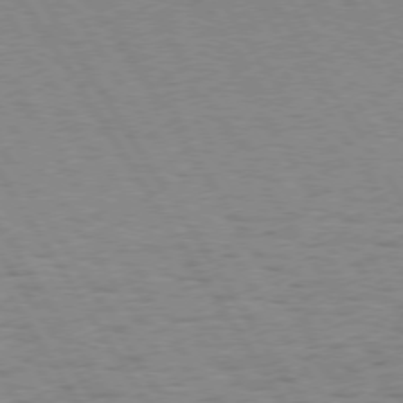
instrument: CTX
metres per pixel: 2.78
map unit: Hpe
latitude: 74.3089
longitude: -135.8583
